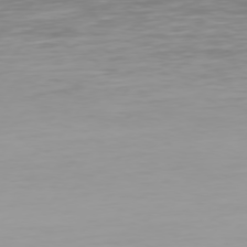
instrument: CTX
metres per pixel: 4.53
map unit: Hpe
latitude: 74.5735
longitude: -129.7638
